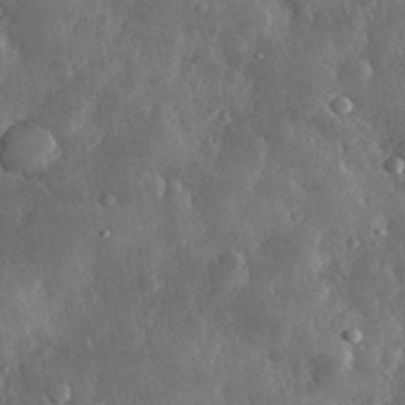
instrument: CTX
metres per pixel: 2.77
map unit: lHvf
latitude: 32.8002
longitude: -90.0633
